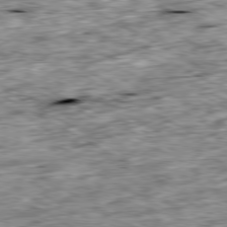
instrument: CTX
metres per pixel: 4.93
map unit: Ap
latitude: -80.3684
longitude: -89.3482
